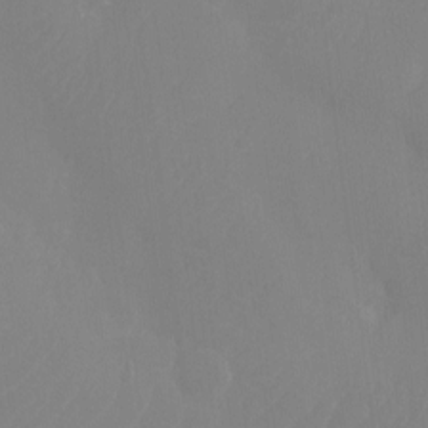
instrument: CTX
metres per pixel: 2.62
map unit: Ht
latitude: -13.8800
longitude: -50.1766
